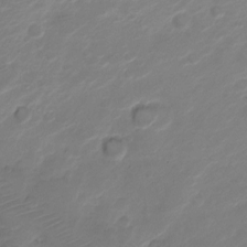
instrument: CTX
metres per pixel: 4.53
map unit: Nve
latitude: -19.5966
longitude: 107.0109
